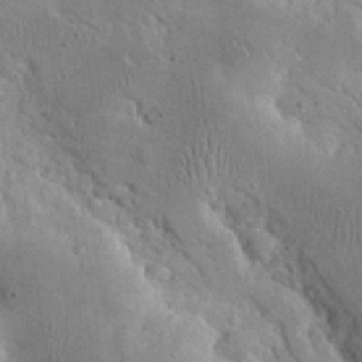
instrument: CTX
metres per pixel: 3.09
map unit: eHh
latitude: 23.9339
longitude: -67.3481
